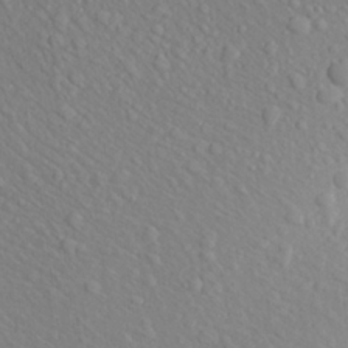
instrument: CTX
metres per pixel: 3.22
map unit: Aa
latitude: 24.3656
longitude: -146.5546
